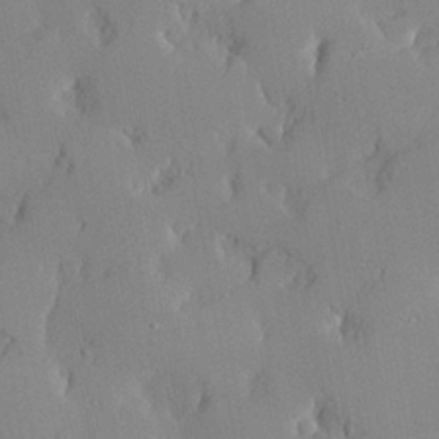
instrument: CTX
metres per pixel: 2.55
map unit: lHvf
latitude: 20.9892
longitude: 145.1998
